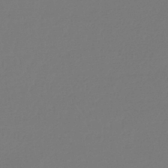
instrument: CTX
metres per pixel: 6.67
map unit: lHb
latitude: -43.1998
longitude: 64.1606
